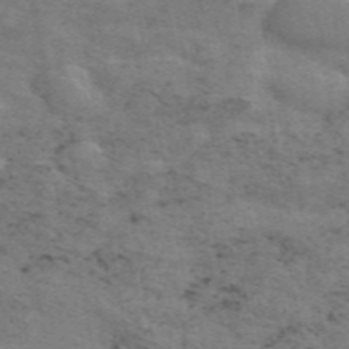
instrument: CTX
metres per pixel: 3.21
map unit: ANa
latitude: 50.2522
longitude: -81.1214
